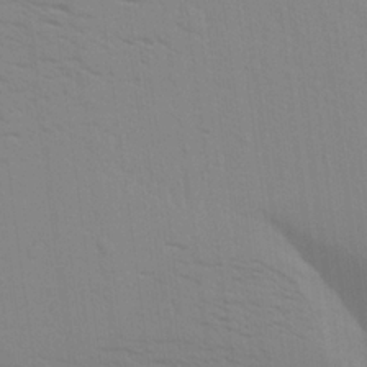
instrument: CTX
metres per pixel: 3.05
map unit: Aa
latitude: 22.2900
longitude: -145.2537
